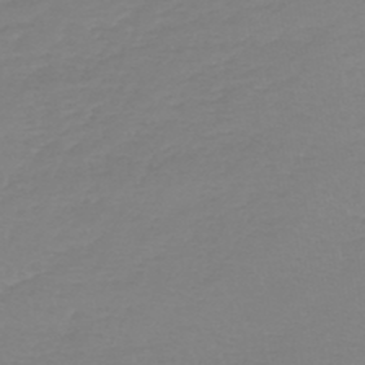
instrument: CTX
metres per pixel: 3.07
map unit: lHb
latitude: -44.5952
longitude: 72.1983
